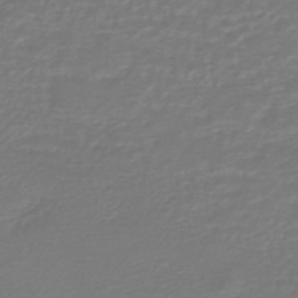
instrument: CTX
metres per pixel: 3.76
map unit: HNhu
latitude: -47.1053
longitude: 98.6518
